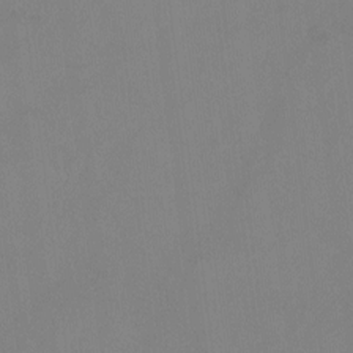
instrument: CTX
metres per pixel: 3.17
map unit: Hto
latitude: -12.4251
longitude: -40.2333
